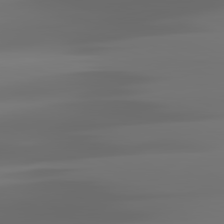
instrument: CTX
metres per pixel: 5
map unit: lApd
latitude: 81.7639
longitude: -144.7246
